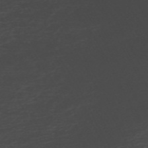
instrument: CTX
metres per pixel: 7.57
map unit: ANa
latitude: -44.9164
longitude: 104.8408
